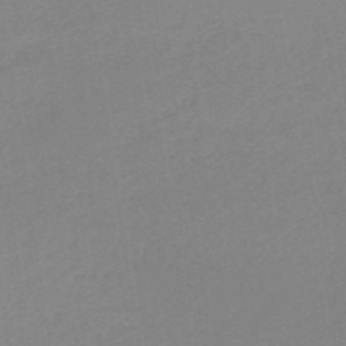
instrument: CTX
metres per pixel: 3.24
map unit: HNb
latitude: -49.4266
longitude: -48.9136
